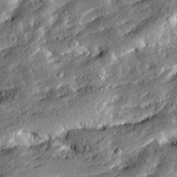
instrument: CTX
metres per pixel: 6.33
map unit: Ave
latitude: 19.4426
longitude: -129.5182
